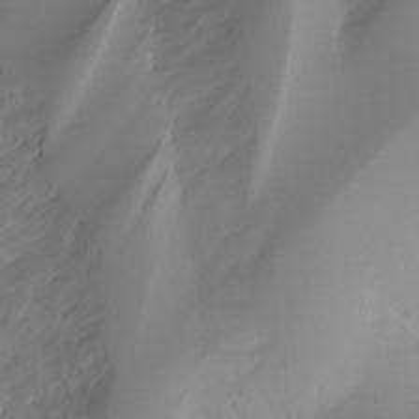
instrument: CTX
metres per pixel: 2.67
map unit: Ht
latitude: -12.5385
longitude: -49.5749
